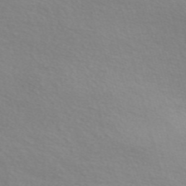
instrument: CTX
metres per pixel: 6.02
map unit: Nve
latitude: -57.0675
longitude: 60.3684
